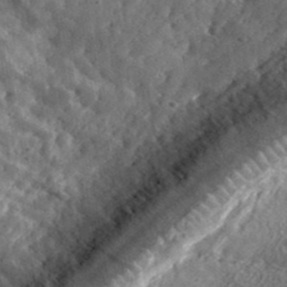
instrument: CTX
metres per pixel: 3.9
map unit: eHh
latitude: 36.5546
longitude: -79.9150
